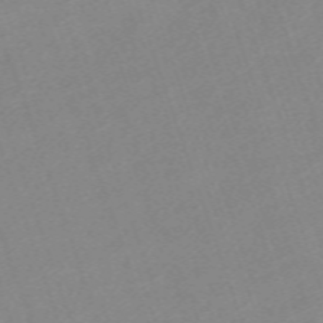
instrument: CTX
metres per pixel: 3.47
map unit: eHh
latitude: -64.1417
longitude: 50.7085
